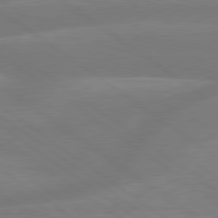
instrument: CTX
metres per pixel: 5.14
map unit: lApd
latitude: 79.6127
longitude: -148.6302
